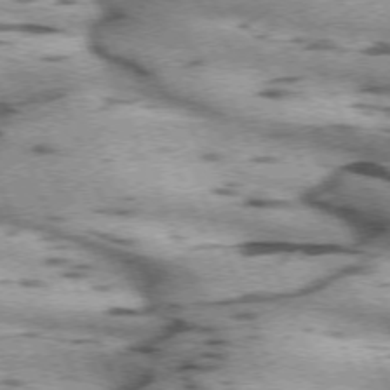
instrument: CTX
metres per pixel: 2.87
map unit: lApd
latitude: 72.0444
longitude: -53.3482
